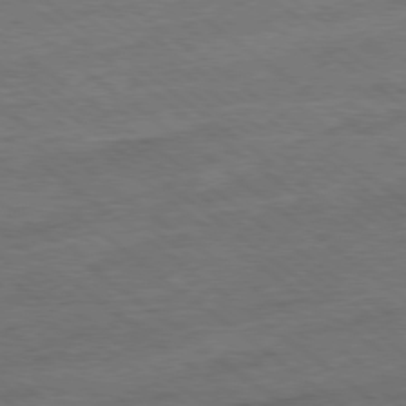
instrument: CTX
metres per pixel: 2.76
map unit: Ap
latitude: -78.8408
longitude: -100.2712
